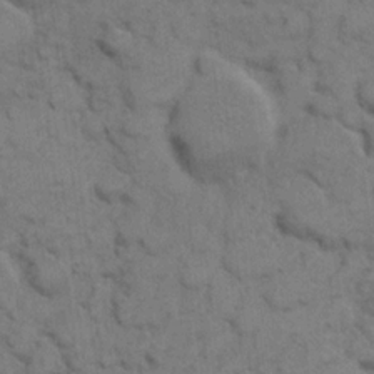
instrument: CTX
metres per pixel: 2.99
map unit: eHh
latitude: 7.6127
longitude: -65.0836
